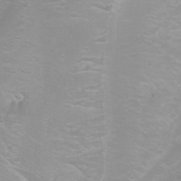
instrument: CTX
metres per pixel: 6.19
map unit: Nhu
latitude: -0.3496
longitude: -77.6505
